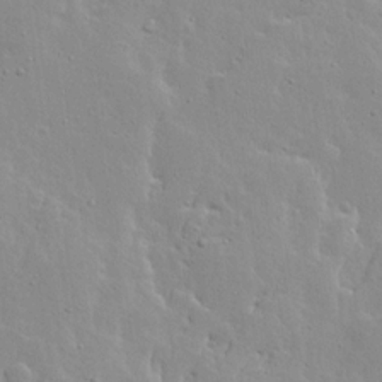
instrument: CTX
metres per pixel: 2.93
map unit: Ave
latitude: 13.3482
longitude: -133.4615
